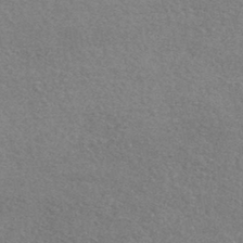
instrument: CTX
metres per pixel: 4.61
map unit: HNhu
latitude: -44.2740
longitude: 94.2172
